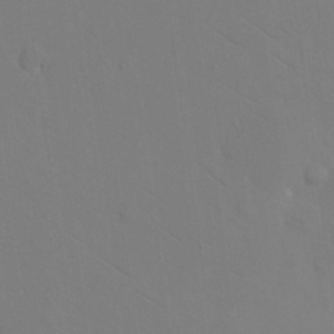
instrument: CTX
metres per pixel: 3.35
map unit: eHh
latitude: 18.3089
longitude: -66.9513
